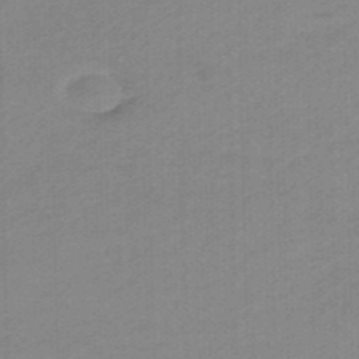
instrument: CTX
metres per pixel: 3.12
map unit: HNhu
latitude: -47.0486
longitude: 89.5210
